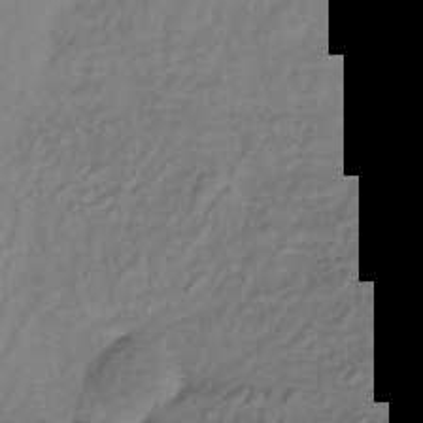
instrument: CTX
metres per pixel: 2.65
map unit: lHb
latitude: -37.6344
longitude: 59.5399
